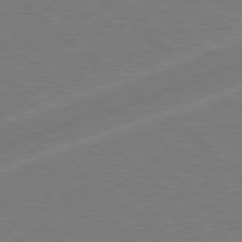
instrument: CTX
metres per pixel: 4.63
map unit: Hpe
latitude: 78.2712
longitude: -152.9703
